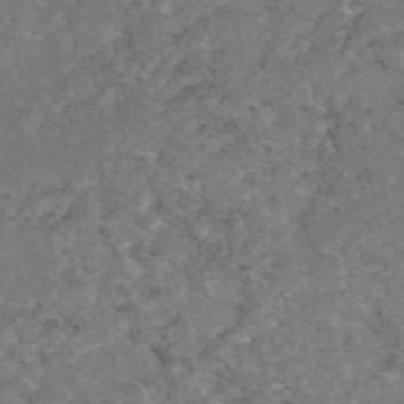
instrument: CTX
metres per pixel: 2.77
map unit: eAb
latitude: 47.9528
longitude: 113.1998
